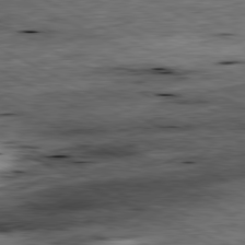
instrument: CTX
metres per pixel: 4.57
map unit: Ap
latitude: -81.0298
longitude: -88.8569
